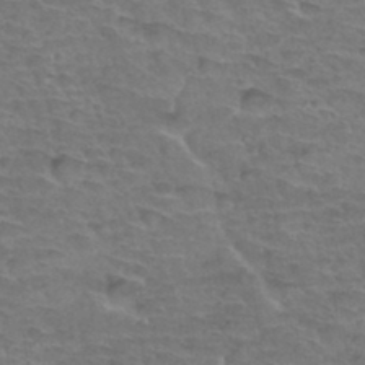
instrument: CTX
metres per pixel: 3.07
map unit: Hto
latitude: 34.5734
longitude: -44.2711
